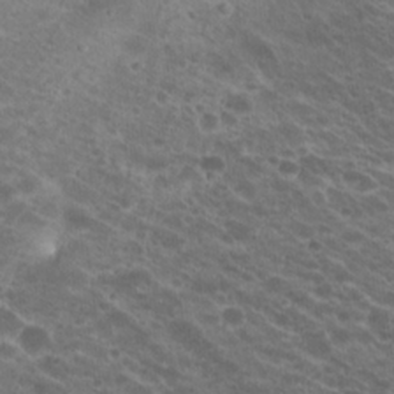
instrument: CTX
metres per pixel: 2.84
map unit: Hto
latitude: 20.6491
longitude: -35.6505
